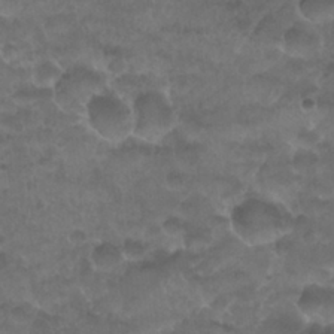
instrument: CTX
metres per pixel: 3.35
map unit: Nhu
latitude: 26.9136
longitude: -53.4805
